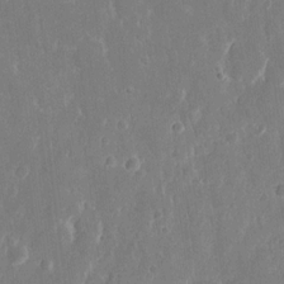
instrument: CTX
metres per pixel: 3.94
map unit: eHh
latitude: 14.0822
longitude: -71.9339
